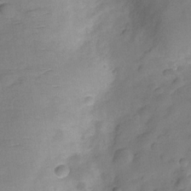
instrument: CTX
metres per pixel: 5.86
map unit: Hve
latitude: -28.5952
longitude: 92.6141
